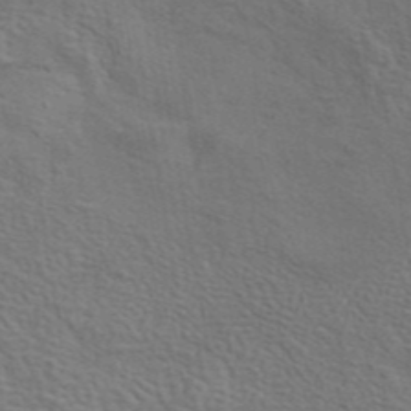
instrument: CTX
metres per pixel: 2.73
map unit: eAb
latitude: 43.3671
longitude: 111.9745
